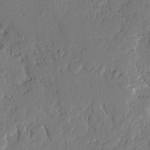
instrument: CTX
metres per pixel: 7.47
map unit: lAvf
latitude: -1.9745
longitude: -106.9703
